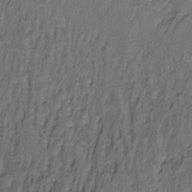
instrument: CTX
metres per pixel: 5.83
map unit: Hto
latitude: -11.5399
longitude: -38.7624
